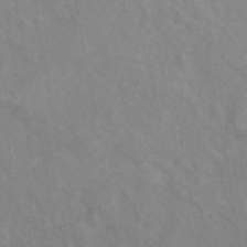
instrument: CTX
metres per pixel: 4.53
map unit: ANa
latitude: 46.6869
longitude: 27.1620
